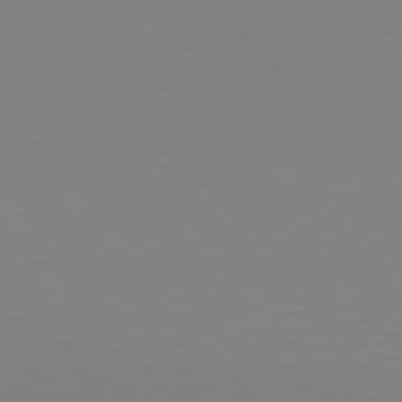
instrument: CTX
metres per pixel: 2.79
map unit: Hpe
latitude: 77.9717
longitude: -173.8394
